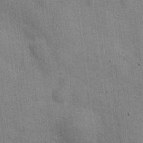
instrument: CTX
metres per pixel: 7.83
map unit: Hve
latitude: 18.4979
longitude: 151.7100
